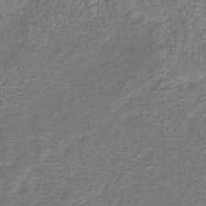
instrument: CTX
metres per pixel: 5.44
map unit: eHb
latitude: -33.0865
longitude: 74.5196
